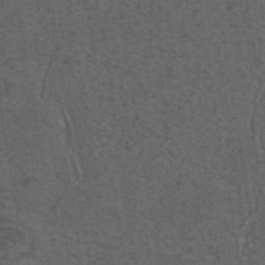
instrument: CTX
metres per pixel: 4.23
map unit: eAb
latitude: 43.8583
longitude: 105.3131
